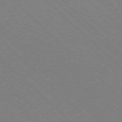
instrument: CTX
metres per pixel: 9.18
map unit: Ap
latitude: -77.2187
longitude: -65.8394
